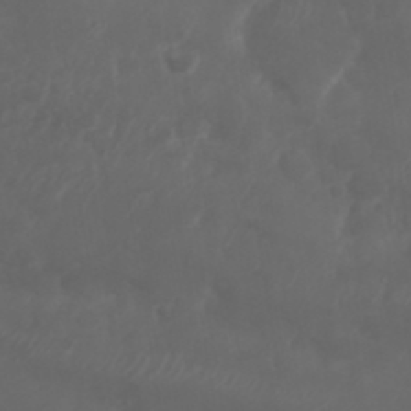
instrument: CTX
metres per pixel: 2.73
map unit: Nhu
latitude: 25.7071
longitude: -62.7813
